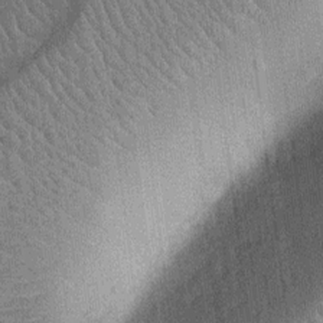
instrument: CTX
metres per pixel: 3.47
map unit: Nhu
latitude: -12.3117
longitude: -23.4993
